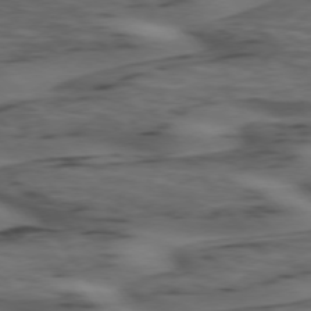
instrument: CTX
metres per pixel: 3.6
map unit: lApd
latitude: 74.7057
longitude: -70.8191
